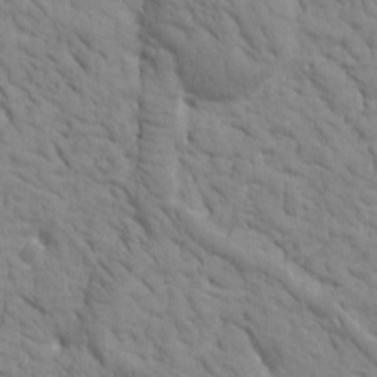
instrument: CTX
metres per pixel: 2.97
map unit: Htu
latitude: -1.6533
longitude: 174.1416
